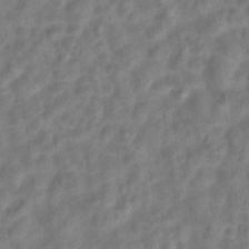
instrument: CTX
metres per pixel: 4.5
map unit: Hto
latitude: 6.5735
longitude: -31.8395
